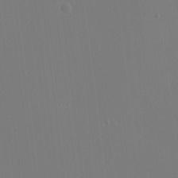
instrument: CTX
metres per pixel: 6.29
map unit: HNhu
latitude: 7.3671
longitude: -0.2711
